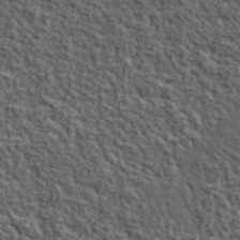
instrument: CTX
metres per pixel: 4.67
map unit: lHvf
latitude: 37.9717
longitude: -90.4223
